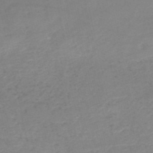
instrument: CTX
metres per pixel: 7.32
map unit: HNb
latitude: -52.7463
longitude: -39.1403
